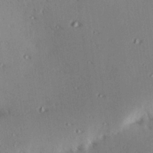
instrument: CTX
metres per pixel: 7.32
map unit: eHh
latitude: 22.6679
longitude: -90.1200
